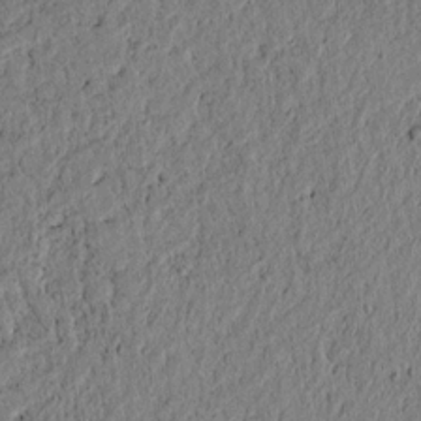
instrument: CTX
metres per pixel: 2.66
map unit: lAvf
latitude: 6.5735
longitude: 163.8800
